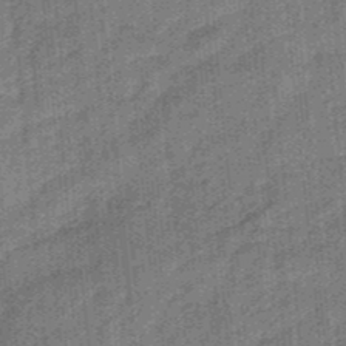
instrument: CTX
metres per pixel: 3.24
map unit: HNb
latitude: -36.2172
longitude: 57.3509
